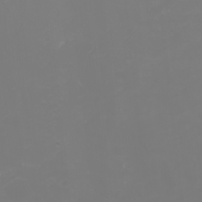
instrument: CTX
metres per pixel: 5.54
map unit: Nhu
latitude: -2.0661
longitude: -76.7624
